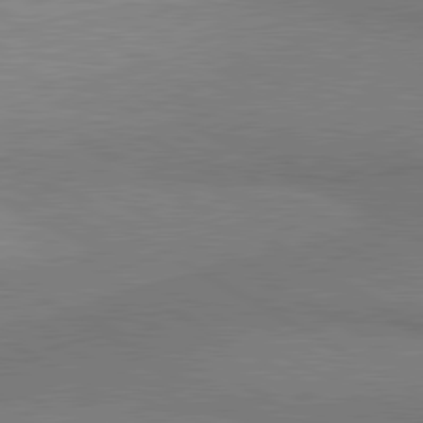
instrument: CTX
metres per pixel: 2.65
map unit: lApd
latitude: 80.8758
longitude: 159.5588
